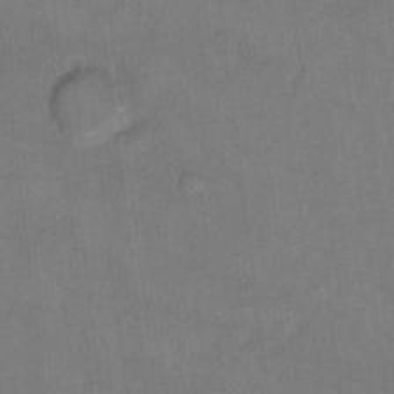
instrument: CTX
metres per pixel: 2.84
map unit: Hto
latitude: 8.1767
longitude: -35.8772
